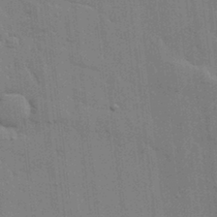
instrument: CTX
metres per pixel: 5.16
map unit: lHvf
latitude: 17.4237
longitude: -113.3670
